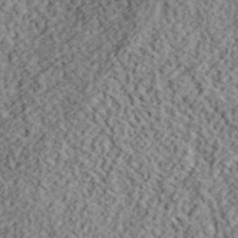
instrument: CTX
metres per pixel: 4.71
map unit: lHvf
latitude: 39.9906
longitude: -88.1011
